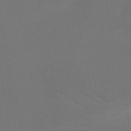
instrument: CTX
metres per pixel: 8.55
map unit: HNb
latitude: -51.1242
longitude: -42.2145
